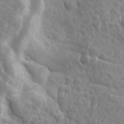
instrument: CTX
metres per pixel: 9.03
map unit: Ave
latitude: 18.1011
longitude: -133.4238
